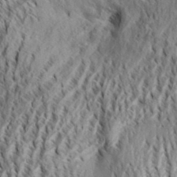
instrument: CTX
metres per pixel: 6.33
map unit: Aa
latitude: 33.6127
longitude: -137.6883
